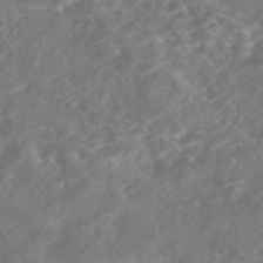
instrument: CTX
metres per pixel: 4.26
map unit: Nhe
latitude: -46.3495
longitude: 153.1242
